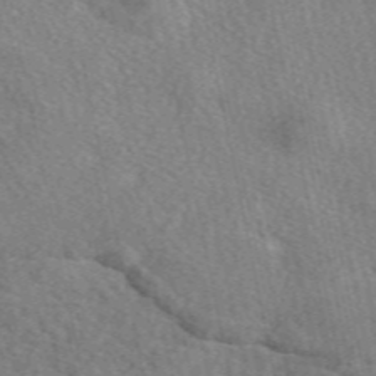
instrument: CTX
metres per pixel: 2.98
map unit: eAb
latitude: 49.7072
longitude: 116.7652
